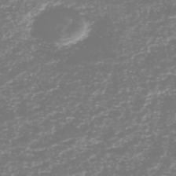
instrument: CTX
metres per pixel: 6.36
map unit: HNhu
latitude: -48.7275
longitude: 29.3321
